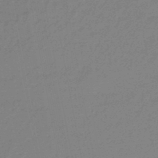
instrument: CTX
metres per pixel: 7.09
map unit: eHb
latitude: -45.8045
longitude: 86.7652
